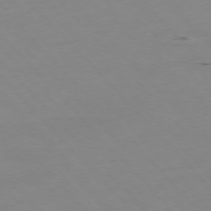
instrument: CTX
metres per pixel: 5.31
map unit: Hpe
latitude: -76.6707
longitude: -18.6112
